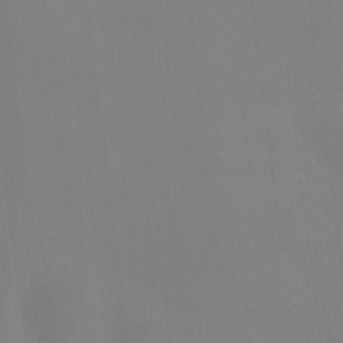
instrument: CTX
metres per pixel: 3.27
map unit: HNhu
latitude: 11.3104
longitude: 11.3888
